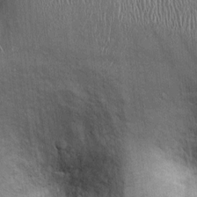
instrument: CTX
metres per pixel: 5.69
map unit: Ht
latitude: -1.1432
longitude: -13.7639
